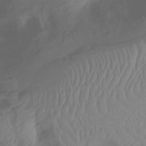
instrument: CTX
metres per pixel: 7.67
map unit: Nhu
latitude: -15.0109
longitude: -26.5546
